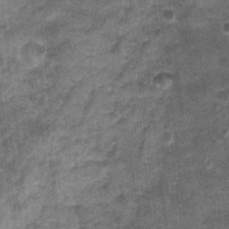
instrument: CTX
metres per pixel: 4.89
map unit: Nhu
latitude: 1.0080
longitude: -17.1970
